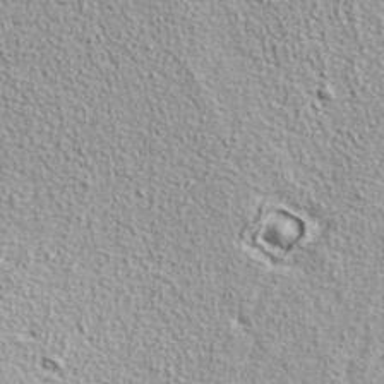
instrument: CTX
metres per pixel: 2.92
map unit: ANa
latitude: 36.9136
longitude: 14.6330
